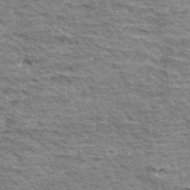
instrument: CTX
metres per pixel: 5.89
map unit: Hto
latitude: 35.6127
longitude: -43.1970
